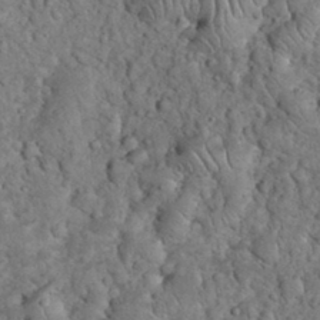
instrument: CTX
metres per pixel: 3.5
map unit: eHh
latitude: 33.5182
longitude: -65.4426
